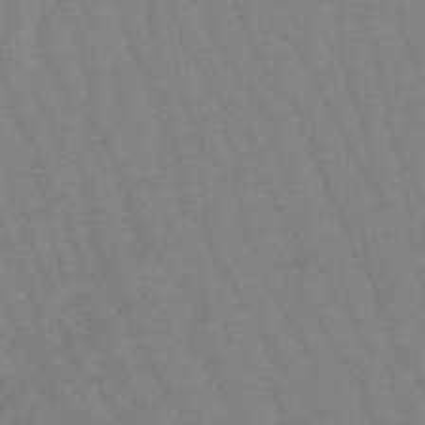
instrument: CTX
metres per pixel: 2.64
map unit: eHb
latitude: -50.1417
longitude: 77.1242
